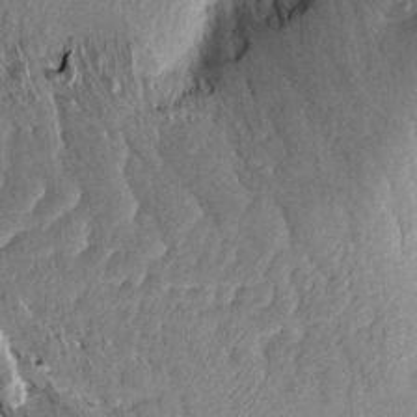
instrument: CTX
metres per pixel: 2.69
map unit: Aa
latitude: 15.1593
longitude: -146.3657
